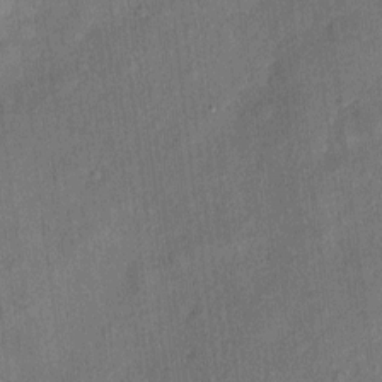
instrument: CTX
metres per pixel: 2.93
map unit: eHh
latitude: 4.6113
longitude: -74.5924
